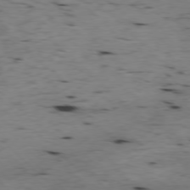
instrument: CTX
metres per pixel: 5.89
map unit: Ap
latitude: -77.4643
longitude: -89.6505
